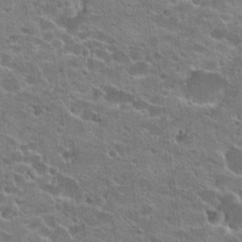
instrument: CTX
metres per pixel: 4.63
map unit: Hto
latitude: 22.9892
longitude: -43.0836
